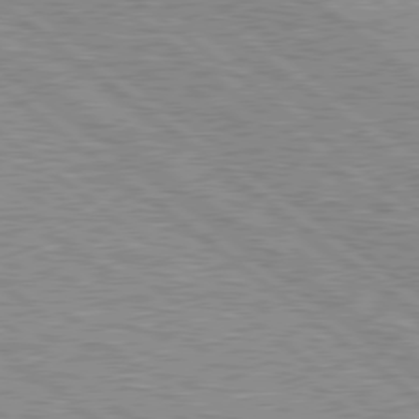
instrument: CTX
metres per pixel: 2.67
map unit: Hpe
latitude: 78.7058
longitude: -156.4223
